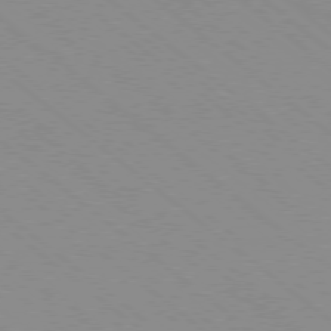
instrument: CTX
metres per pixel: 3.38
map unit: Ap
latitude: -78.6896
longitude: -64.9514
